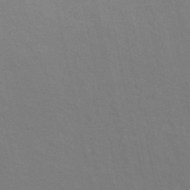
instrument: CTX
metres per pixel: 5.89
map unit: ANa
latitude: 49.2348
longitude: -75.3482
